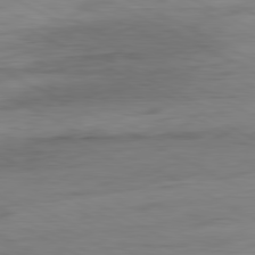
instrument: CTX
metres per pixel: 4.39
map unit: Ap
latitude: -81.5210
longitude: -78.3279
